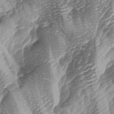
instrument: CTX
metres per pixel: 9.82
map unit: lAa
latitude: -4.3495
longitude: -126.9136
